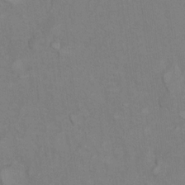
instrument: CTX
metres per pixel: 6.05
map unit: Hto
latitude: 7.4615
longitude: -37.4993
